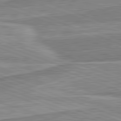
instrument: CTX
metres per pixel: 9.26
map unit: lApd
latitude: 82.2333
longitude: 139.9745
